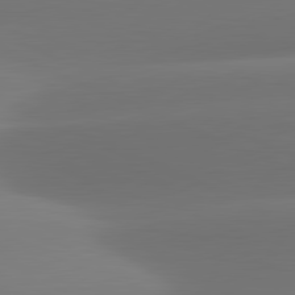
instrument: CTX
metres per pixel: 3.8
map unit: lApd
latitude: 81.5938
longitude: -160.5734
